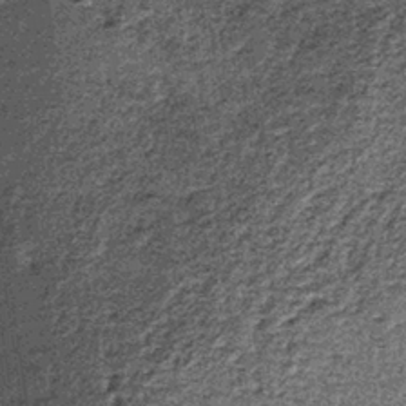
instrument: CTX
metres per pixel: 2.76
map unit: lHb
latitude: -38.6707
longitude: 66.7653
